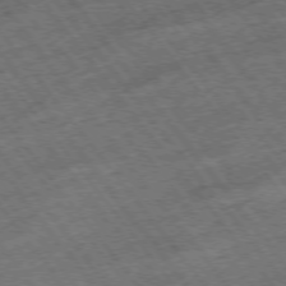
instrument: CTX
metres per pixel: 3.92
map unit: Hpe
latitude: -75.4644
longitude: -22.1011
